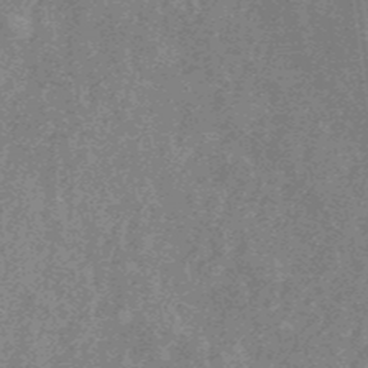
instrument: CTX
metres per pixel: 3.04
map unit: eHb
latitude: -44.0850
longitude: 89.0675
